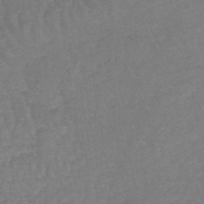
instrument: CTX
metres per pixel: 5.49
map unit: lHb
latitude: -40.8408
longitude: 66.7841
